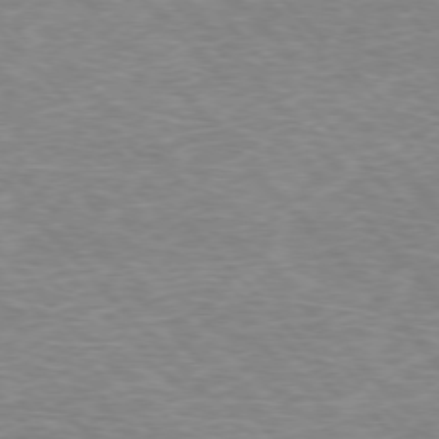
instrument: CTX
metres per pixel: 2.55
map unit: Hpe
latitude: -76.6141
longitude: -12.4412
